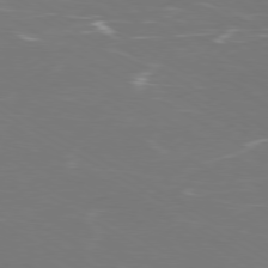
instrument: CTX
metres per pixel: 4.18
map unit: Ap
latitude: -79.8044
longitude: -71.2915
